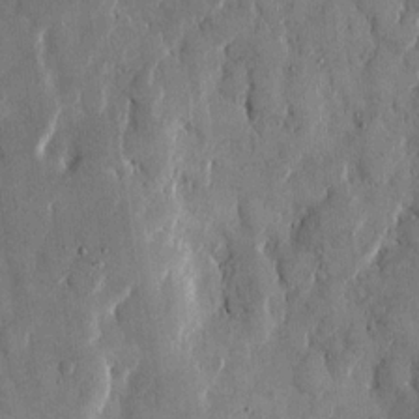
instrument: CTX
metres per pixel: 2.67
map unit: eHh
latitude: 13.0270
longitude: -69.1025
